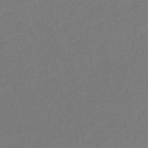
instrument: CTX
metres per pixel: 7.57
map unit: lHb
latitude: -39.1998
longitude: 72.5196
